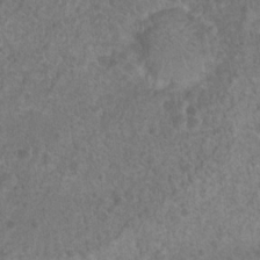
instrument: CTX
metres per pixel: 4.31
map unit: Hto
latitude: 17.7639
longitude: -41.8394
